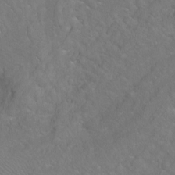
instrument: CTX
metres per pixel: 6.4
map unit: Ht
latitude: -7.4076
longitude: -37.6883
